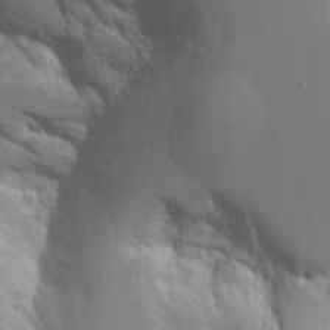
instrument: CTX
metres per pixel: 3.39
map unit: Aa
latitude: 20.8758
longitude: -124.3278
